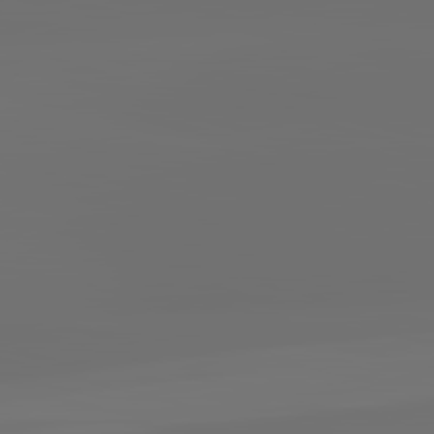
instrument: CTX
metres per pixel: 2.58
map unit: lApd
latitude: 83.7449
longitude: -131.8584
